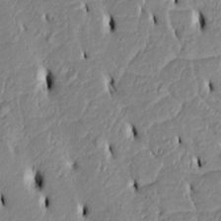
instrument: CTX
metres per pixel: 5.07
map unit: Htu
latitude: 3.1781
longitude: 151.5399
